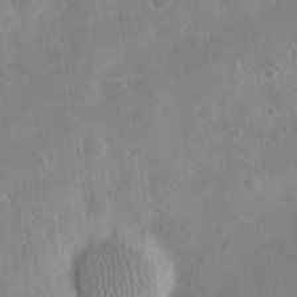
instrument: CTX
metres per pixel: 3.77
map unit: eHh
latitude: 25.9717
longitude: -66.1011
